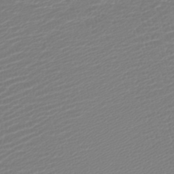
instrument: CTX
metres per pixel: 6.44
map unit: lHb
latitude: -42.2739
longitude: 77.0486
